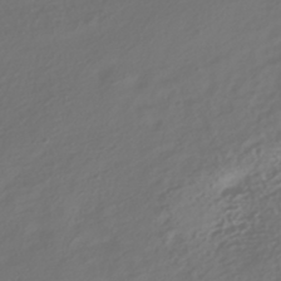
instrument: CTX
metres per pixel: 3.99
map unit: HNhu
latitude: -41.8800
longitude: 106.1228
